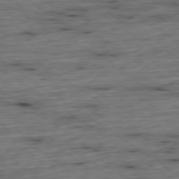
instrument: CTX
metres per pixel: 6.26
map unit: Hpe
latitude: -79.3131
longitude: 12.8597
